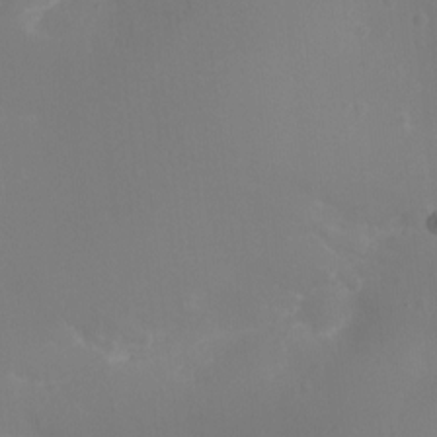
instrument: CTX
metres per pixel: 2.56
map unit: Ht
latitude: -9.6722
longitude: -23.5938
